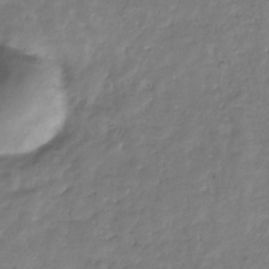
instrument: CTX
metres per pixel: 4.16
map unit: eHb
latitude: -29.7289
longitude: 69.2564
